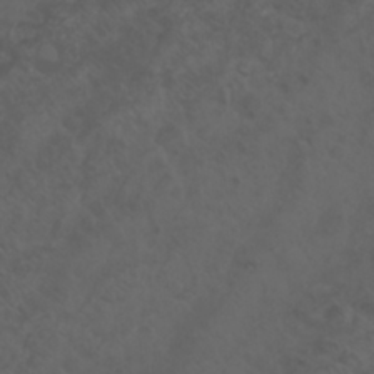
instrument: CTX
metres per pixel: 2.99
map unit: Nhu
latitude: 23.2348
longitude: -64.8569
